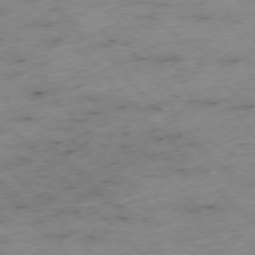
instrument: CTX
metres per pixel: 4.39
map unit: Hpe
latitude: -76.7841
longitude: -16.8191
